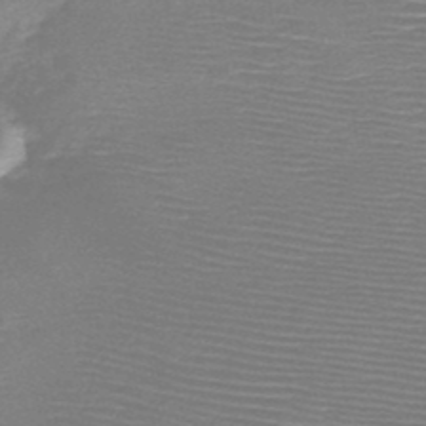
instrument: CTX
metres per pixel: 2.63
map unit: HNb
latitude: -48.0283
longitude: -42.0444
